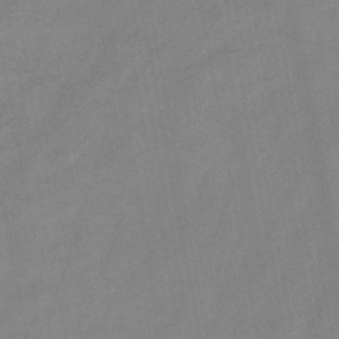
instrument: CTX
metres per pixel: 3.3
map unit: HNb
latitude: -45.6911
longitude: -38.4034
